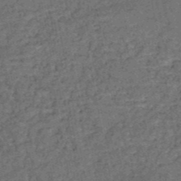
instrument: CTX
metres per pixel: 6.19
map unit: HNb
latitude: -51.1809
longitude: -49.6883
